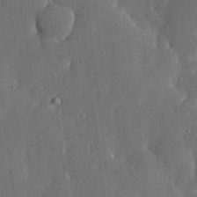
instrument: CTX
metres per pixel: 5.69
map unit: lHvf
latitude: 18.8758
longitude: -113.3293
